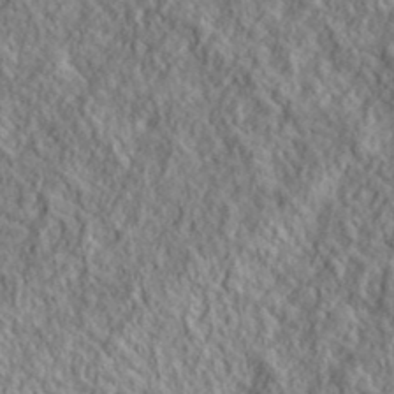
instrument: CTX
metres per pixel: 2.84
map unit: lHvf
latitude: 39.4615
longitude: -89.8773
